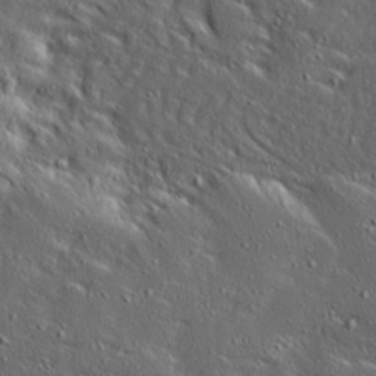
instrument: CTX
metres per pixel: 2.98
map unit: Ave
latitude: 15.0648
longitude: -138.5357
